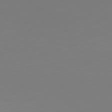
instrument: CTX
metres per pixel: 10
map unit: Hpe
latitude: 76.5923
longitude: -133.1970
